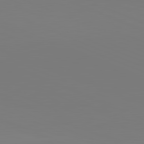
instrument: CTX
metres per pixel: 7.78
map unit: lApd
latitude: 82.1011
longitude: 147.2943
